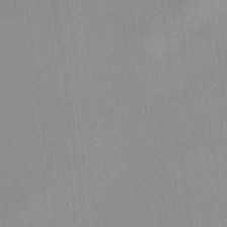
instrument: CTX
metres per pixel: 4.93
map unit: HNhu
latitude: 7.4993
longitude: 13.7100
